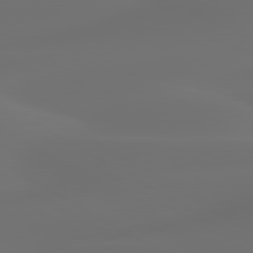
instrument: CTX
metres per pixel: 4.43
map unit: lApd
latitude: 80.3089
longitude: -85.8395
